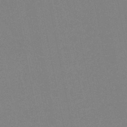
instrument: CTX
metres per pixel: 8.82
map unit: lHb
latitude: -42.2361
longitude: 67.2376
